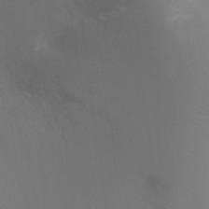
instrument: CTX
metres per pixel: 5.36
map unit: Ht
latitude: -5.0297
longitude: -25.3292
